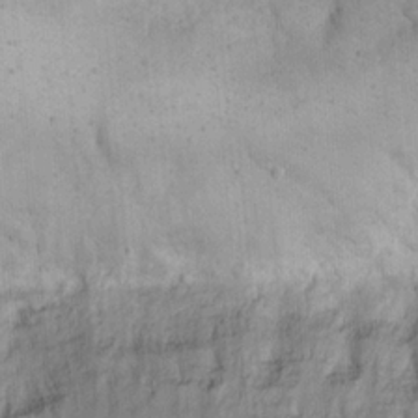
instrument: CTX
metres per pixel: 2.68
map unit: eHh
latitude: 21.2726
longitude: -63.0270
